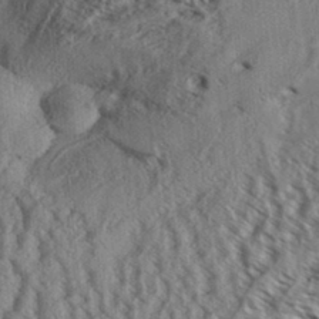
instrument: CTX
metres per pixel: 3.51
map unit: Aa
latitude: 32.7435
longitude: -136.8947
